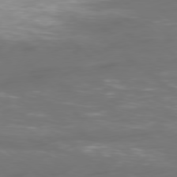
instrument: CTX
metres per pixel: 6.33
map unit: Ap
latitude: -79.5399
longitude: -61.2348
